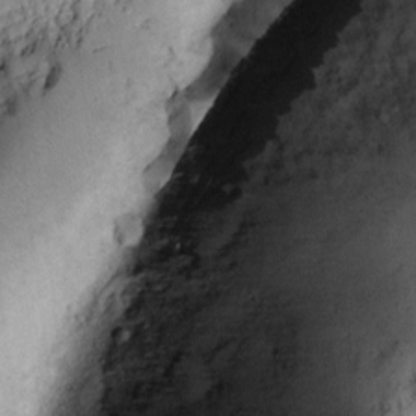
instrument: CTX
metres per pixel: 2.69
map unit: Htu
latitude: 2.2711
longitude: 148.1228
